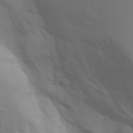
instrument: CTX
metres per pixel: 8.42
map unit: Aa
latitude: 26.0633
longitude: -131.4805
